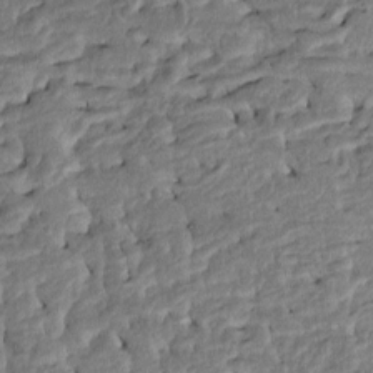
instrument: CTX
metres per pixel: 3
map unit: Htu
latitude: -7.6533
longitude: 145.9745
